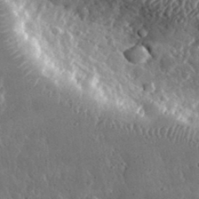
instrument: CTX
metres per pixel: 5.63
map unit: lHvf
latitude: 33.4049
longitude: -87.4615
